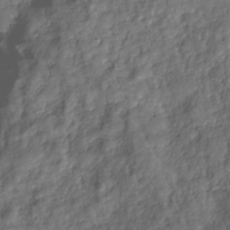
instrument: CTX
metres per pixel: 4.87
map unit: Hve
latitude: -29.6911
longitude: 94.8030
